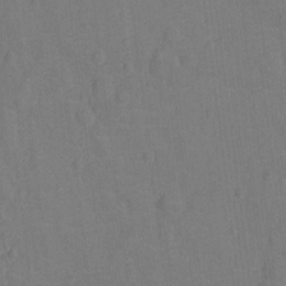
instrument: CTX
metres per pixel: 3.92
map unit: Ht
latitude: -12.0283
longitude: -24.7246
